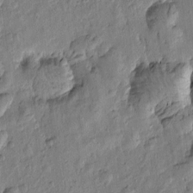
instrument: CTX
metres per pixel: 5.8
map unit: Htu
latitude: -0.1984
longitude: -176.2144
